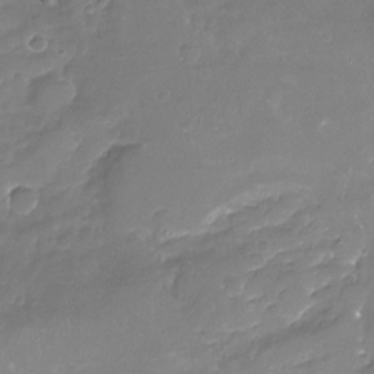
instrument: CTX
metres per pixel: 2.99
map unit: Nhu
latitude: -17.7289
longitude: -58.0633
